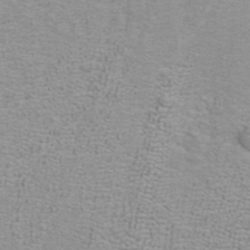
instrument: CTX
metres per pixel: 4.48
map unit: ANa
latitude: 40.0444
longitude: 21.6721
